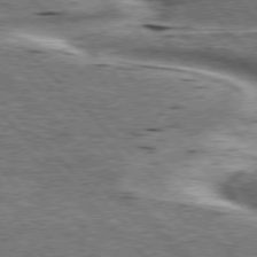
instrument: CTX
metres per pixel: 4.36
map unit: lApd
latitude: 76.2144
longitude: -58.4979
